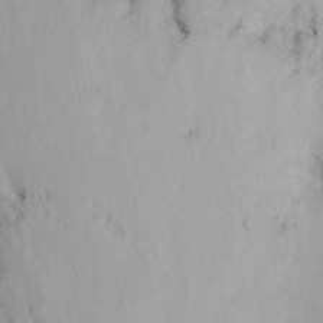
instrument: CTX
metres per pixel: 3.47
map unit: Nhu
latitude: -6.0472
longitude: -68.1577
